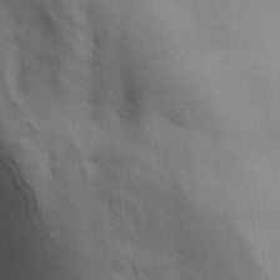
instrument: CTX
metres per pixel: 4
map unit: Aa
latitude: 32.4979
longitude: -143.9906
